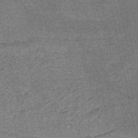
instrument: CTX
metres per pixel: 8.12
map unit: HNb
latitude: -53.8233
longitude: -46.5168
